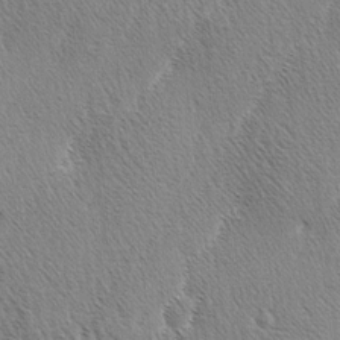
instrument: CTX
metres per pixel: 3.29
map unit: lAa
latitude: -4.2928
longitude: -130.2901
